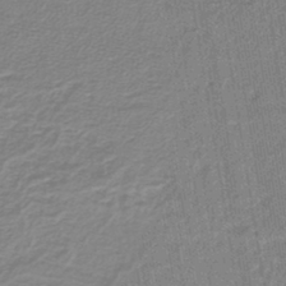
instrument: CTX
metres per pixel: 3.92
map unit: lHb
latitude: -41.5966
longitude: 62.5007
